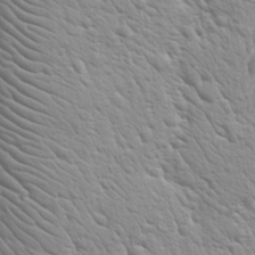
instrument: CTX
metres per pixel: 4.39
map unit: Nhu
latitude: 19.3103
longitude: -78.6680
